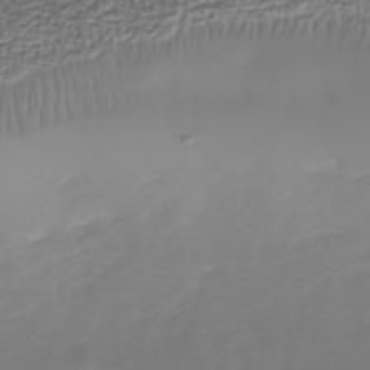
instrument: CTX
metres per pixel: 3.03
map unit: Nhe
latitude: -37.3698
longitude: -86.6679
